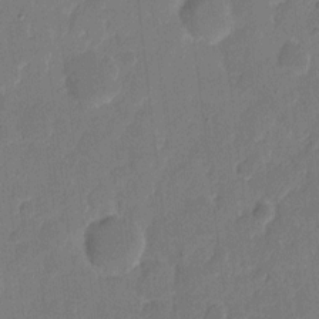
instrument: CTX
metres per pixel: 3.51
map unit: eHh
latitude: 7.7450
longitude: -67.0269
